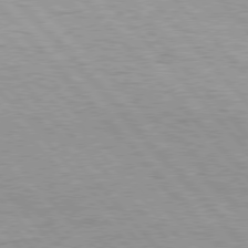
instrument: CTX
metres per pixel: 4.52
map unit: Hpe
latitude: 76.5923
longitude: -164.4034
